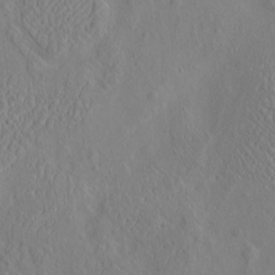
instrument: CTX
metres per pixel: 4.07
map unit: eHh
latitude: -3.0486
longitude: 19.2187
